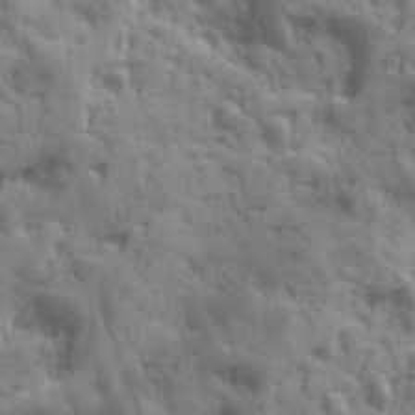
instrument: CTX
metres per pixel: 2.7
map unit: Ave
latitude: 19.1970
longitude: -132.1389
